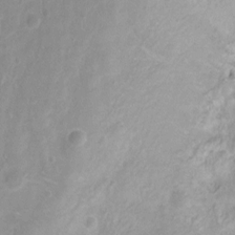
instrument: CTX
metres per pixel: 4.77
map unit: Hto
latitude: -12.1606
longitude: -38.8758
